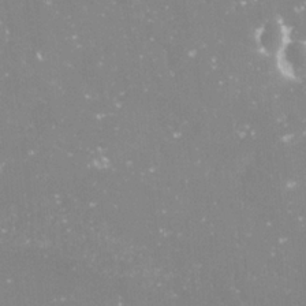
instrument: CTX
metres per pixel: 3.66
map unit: Nve
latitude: -17.8990
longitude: -59.4049
